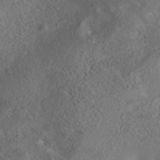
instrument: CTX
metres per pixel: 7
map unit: Nhe
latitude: -40.5763
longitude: -99.2725
